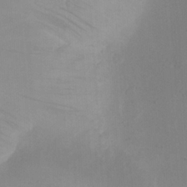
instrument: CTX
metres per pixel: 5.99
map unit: eHh
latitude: 23.5938
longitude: -66.4790
